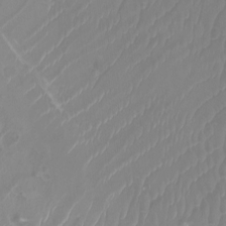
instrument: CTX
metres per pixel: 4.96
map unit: Htu
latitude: -5.4076
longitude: -74.9514
